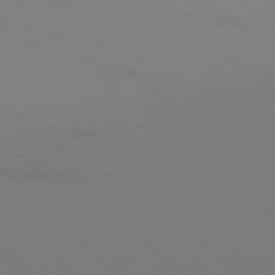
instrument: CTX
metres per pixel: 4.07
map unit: Ap
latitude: -79.7099
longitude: -55.8016
